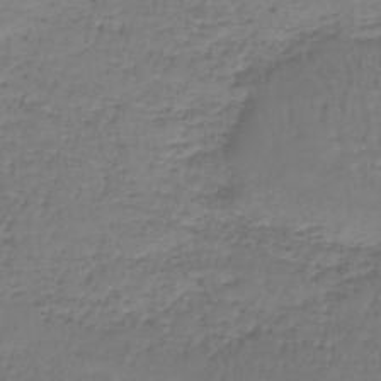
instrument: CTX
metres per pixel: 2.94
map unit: lHb
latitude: -43.4076
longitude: 58.8030
